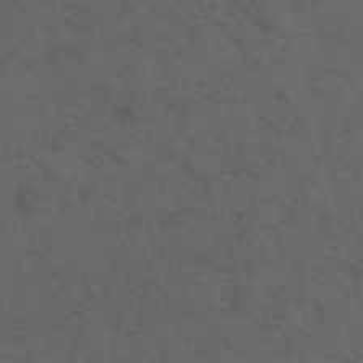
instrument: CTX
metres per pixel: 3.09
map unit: ANa
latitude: 51.2537
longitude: -71.2726
